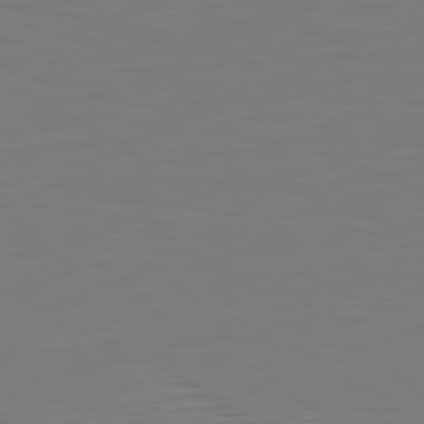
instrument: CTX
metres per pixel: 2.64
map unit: Hpe
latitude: 78.8002
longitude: -139.9906
